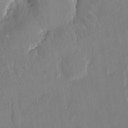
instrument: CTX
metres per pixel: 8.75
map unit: eHh
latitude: 14.2145
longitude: -69.2159
